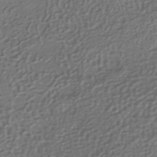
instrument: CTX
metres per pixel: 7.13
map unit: HNhu
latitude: -41.7289
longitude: 94.4629
